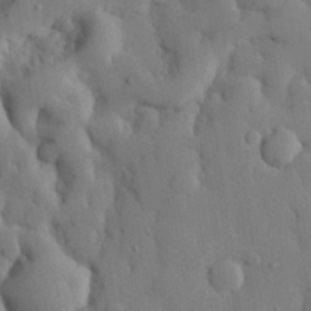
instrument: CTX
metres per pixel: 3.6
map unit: eHh
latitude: 28.4790
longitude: -79.1403
